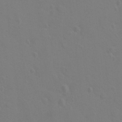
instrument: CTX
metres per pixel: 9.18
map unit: Ht
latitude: 2.8002
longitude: -28.8380
